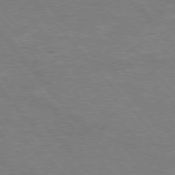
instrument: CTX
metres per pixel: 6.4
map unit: Hpe
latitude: 76.0444
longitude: -151.7260
